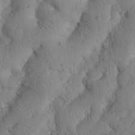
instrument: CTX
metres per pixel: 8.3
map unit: Nhu
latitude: 20.8002
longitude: -74.9892
